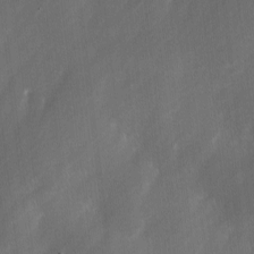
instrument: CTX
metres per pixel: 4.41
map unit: Ave
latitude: -0.6897
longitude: -113.3293
